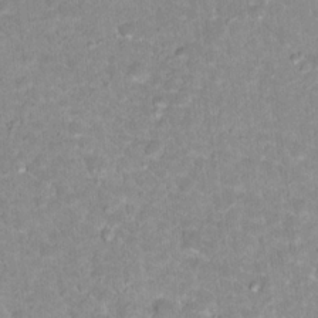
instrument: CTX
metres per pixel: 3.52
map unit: Hto
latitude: 17.4993
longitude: -35.4237
